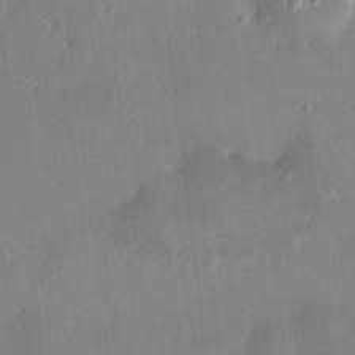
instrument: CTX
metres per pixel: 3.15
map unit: HNhu
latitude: 5.7827
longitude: 7.5588
